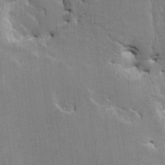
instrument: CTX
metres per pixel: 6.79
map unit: HNhu
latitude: 3.9339
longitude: -4.0444
